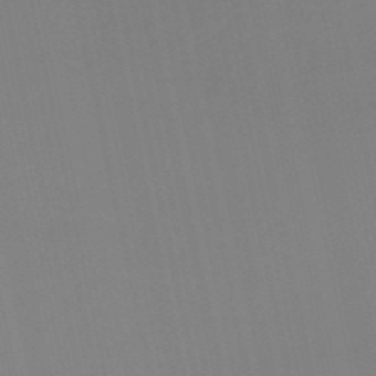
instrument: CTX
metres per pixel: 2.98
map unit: HNb
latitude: -51.3887
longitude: -50.6679
